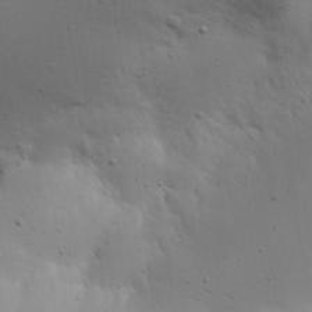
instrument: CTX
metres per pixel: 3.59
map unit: Nhu
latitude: 17.9528
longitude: -78.5735
